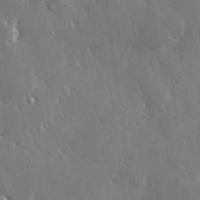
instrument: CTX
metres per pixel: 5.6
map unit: Hve
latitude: 26.9892
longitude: 150.2362
